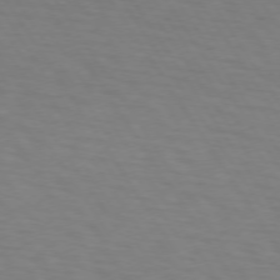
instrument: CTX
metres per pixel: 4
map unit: lApd
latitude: 73.0837
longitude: -75.7261
